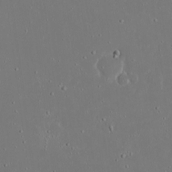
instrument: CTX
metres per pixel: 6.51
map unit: eHh
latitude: 19.4804
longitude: -72.5357
